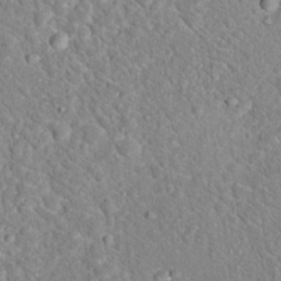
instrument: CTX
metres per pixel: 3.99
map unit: Hto
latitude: 18.5168
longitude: -33.2726
